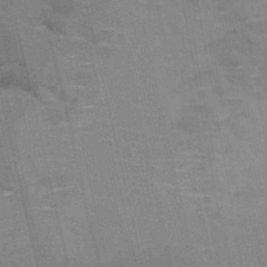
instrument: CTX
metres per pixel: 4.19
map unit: HNb
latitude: -47.0864
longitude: -47.9528
